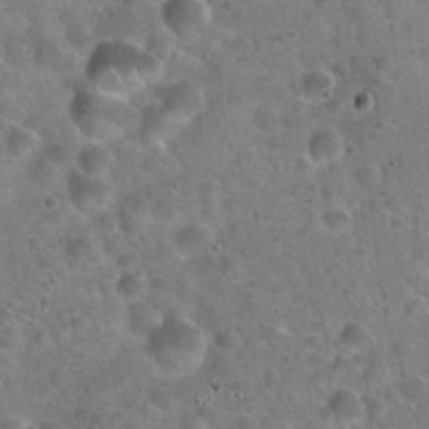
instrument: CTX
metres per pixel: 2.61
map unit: Hto
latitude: 21.8584
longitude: -53.1025
